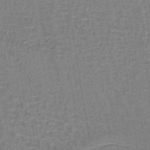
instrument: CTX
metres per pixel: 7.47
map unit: lHb
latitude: -41.2565
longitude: 57.5399
